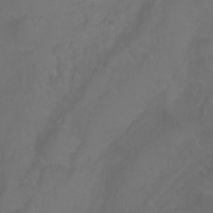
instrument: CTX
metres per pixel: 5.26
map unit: Ht
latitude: -0.6519
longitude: -38.5924
